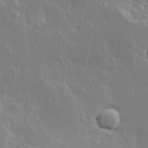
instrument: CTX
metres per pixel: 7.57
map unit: Hve
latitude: 23.6127
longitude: 145.7100
